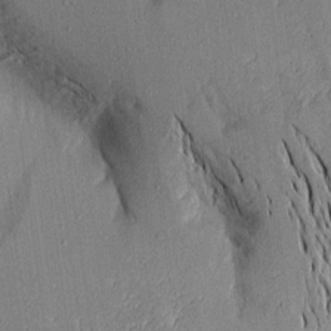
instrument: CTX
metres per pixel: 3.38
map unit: Aa
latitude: 16.0822
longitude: -147.8395
